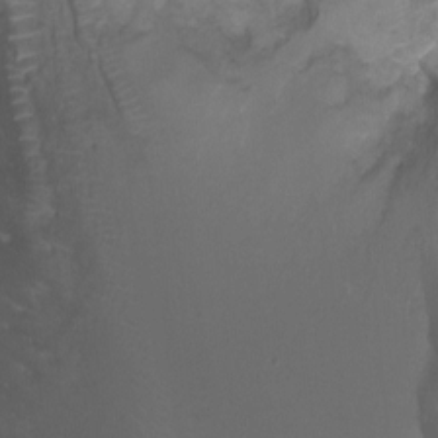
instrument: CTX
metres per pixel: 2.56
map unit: Ht
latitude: -1.5588
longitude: -18.7246
